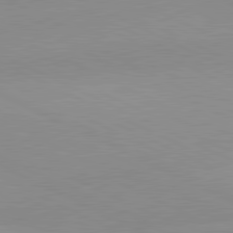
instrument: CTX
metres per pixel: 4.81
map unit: lApd
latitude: 81.0647
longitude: -151.9906
